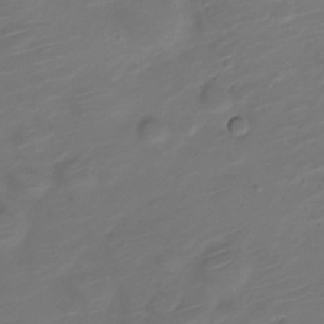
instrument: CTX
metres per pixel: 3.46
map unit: Nve
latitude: -20.4251
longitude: 105.6533
